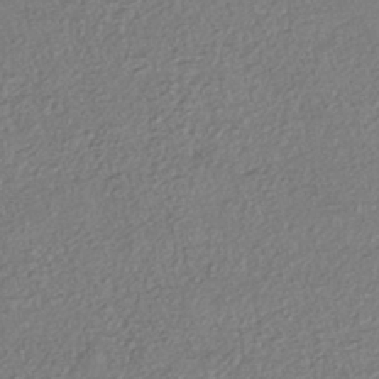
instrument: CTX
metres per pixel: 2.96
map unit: eHh
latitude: -42.4628
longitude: 118.2928
